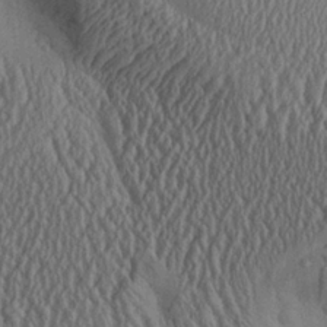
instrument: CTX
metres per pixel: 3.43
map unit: Aa
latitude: 24.4978
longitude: -135.3481
